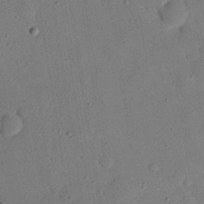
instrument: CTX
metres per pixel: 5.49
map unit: eHh
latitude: 26.9325
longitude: -77.1025
